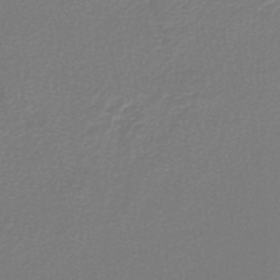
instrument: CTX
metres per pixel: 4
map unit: lHb
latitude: -42.1605
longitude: 62.5573
